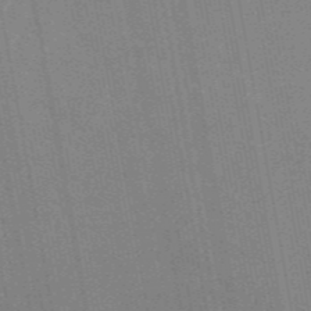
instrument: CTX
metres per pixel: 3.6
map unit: eAb
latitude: 45.8961
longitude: 122.2551
